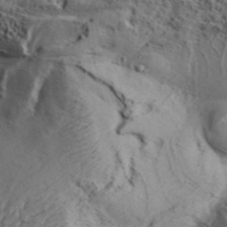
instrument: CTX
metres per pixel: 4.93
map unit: Aa
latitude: 32.9892
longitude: -136.3279
